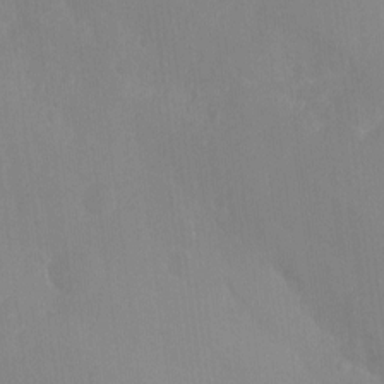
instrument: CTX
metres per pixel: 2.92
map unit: Nhu
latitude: -8.3873
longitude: -41.3292
